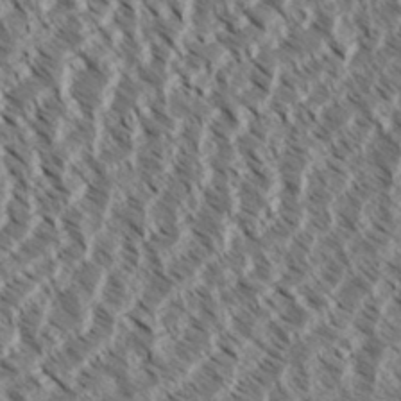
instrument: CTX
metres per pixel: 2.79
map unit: eHh
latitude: 34.9135
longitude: -139.4426
